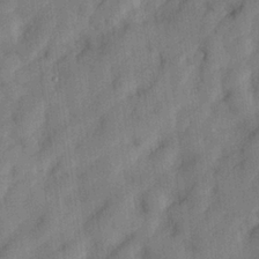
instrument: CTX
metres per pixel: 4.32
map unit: lHvf
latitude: 23.8961
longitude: 142.8219
